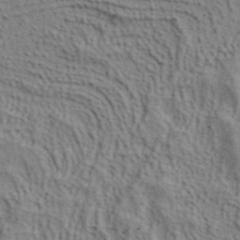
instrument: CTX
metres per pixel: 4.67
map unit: ANa
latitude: 38.7624
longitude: 28.9920
